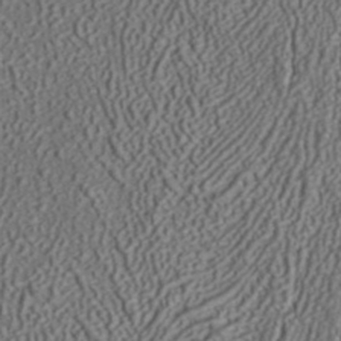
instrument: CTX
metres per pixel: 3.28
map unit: ANa
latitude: 36.5168
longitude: 17.9556
